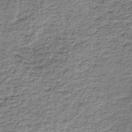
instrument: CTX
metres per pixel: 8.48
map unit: lHb
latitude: -37.8611
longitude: 66.1228
